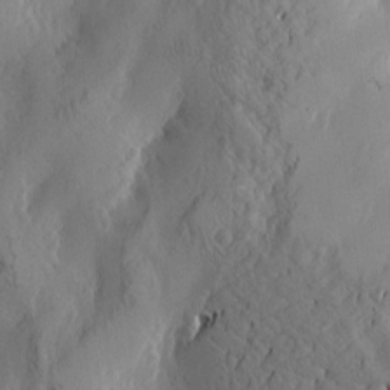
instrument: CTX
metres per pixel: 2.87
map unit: Htu
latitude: -3.0108
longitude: -177.0836
